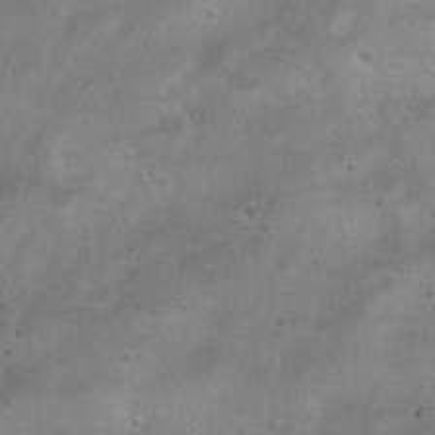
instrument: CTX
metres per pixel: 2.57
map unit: Ht
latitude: 4.4412
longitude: -20.5546
